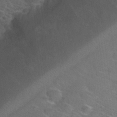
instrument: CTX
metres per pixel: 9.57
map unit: Nhu
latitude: 26.8569
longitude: -55.5749
